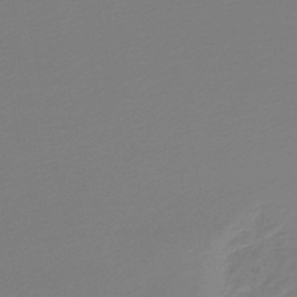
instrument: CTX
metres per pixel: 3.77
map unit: lHb
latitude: -47.7288
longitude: 66.3495
